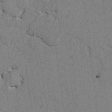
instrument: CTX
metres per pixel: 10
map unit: lAvf
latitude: -2.0283
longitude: -108.7624
